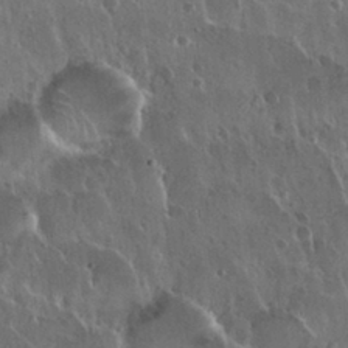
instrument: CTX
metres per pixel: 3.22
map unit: Nhu
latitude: 30.5546
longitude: -55.8772
